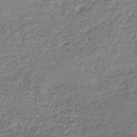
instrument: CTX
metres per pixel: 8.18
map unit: eAb
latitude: -36.1039
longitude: 52.1605
